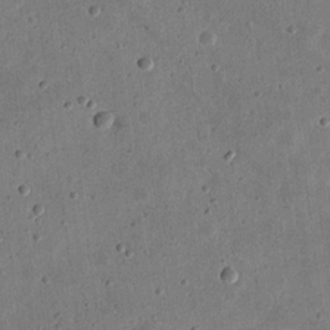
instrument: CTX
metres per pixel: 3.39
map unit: eHh
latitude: 21.5938
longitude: -69.1403
